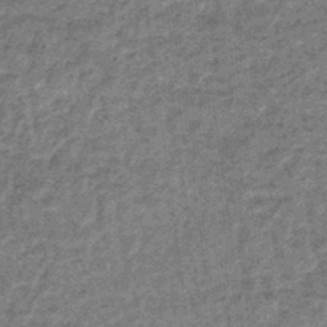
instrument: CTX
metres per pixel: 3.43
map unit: lHb
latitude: -44.4062
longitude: 66.4440
